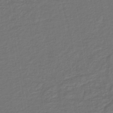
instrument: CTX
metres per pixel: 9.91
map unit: lHb
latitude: -43.2942
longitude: 71.2565
